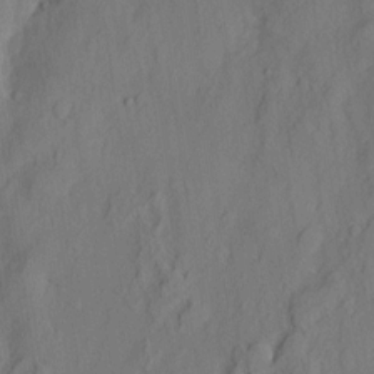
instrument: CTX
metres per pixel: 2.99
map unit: eHh
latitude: 3.9906
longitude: -77.6694
